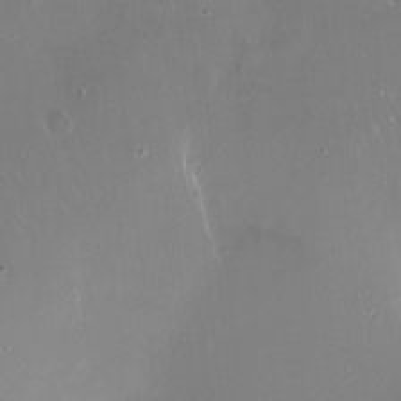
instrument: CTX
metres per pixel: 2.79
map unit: Nve
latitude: -18.2173
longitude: -60.2900
